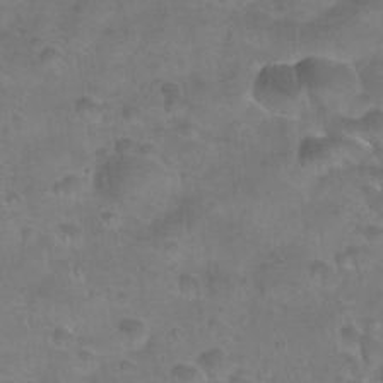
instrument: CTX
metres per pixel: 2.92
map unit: Nhu
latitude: 24.5356
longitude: -53.1403
